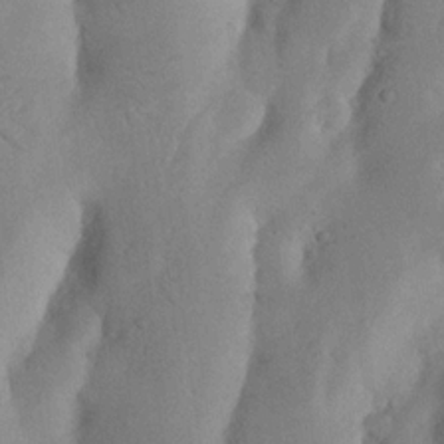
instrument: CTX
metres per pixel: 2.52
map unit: Nhu
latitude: 20.0822
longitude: -74.0633
